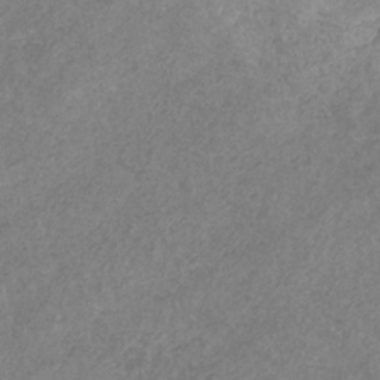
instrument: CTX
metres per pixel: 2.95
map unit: eHb
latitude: -31.4265
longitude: 70.7841
